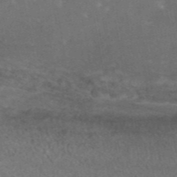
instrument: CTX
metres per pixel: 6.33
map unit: eAb
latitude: 45.3670
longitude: 115.8422
